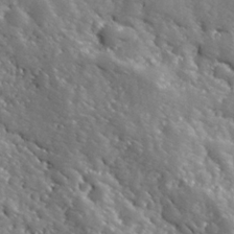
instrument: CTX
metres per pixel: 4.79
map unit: Hve
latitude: 24.8946
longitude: 146.1794
